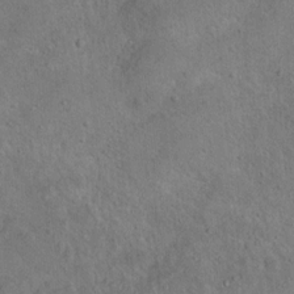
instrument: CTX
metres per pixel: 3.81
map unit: Nhu
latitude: 12.3278
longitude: -26.7624
